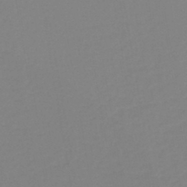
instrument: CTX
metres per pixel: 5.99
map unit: eHh
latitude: -42.4062
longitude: -32.5546
